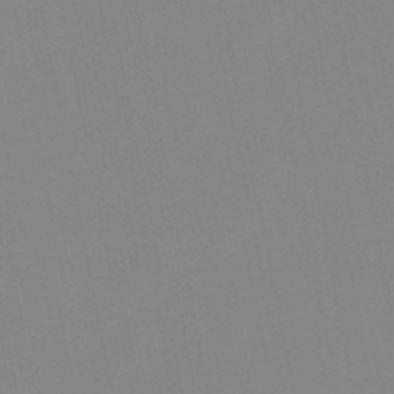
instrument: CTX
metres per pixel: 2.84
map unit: lHb
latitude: -48.2740
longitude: 70.1795
